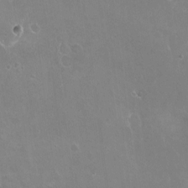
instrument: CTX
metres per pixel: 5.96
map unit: Nve
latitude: -18.6330
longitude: -59.7072
